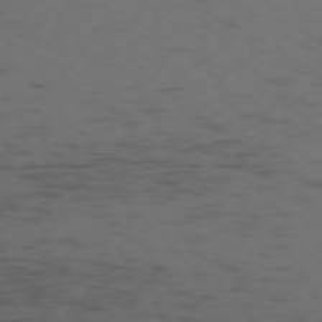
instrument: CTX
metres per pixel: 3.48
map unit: Ap
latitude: -76.4062
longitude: -65.7450
